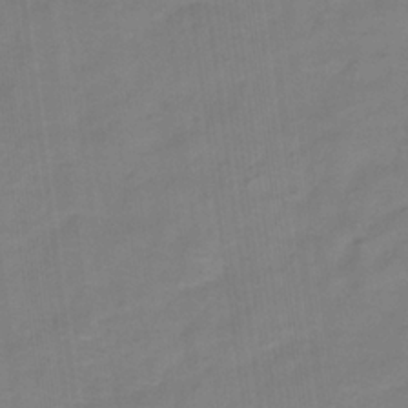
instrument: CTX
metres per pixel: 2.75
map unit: Hve
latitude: -33.1054
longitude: 92.6707
